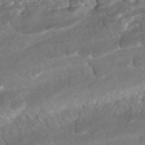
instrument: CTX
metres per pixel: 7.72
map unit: ANa
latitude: -41.9745
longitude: 108.7274
